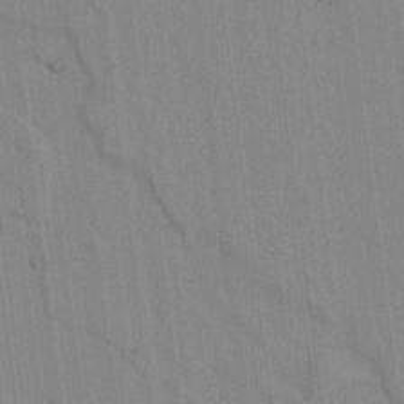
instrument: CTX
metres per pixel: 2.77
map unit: lAvf
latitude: 7.5749
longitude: 168.7841
